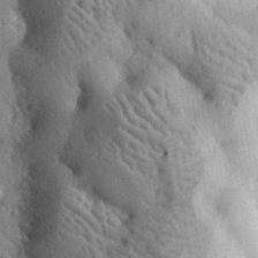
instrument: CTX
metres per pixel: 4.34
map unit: eHh
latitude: 32.1200
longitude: -80.3656
